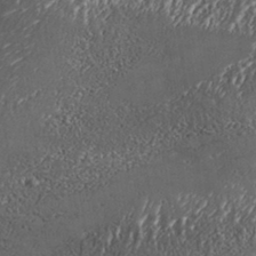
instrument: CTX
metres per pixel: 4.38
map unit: Aa
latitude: 33.0270
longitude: -135.1025
